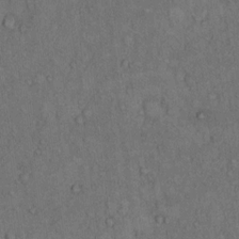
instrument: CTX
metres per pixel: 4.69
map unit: Hto
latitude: 11.1970
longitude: -59.4993
